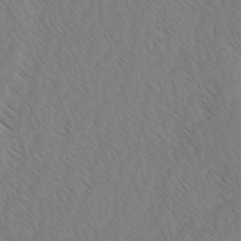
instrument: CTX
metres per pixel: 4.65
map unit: lAvf
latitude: -2.6896
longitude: -113.8961
